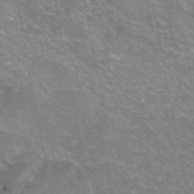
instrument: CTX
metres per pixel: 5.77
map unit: eAb
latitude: 46.1011
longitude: 102.4629
